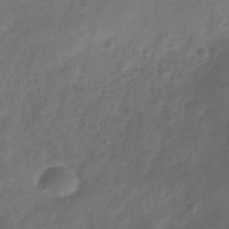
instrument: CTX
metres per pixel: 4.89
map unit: Hve
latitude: -33.0109
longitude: 92.4440
